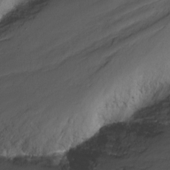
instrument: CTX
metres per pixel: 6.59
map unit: Nhu
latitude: -9.8800
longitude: -77.0080
